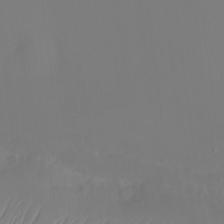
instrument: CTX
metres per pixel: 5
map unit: eHh
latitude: -5.9745
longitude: -87.7449
